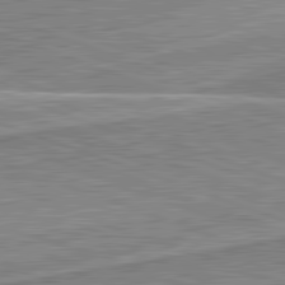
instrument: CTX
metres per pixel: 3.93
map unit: lApd
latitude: 82.2144
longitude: 139.5021
